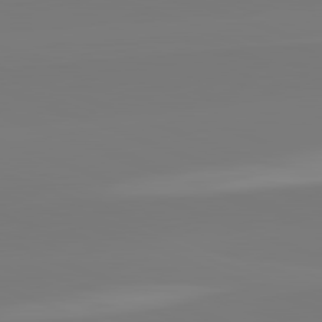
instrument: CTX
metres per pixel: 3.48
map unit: lApd
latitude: 82.1766
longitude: -159.8961
